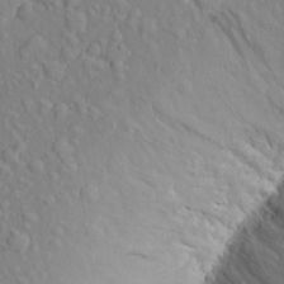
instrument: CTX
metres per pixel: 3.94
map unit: Aa
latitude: 24.3845
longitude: -146.5357
